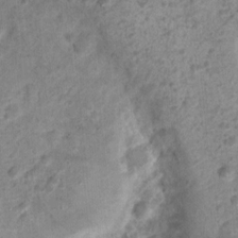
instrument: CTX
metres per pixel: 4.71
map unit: Nhu
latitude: 4.5735
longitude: -18.0822
